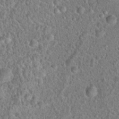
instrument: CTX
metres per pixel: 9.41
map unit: Hto
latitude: 19.0269
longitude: -42.8947
